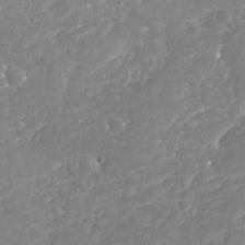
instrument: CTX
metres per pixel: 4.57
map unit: Nhu
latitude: -18.0661
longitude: -57.8016
